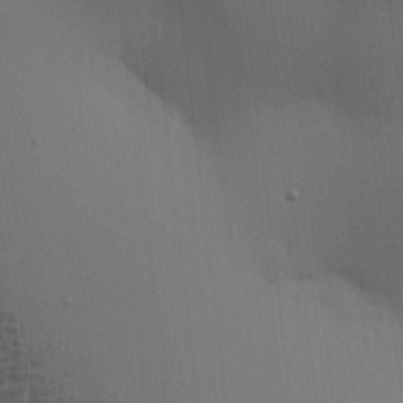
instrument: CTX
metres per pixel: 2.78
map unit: lAa
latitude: 5.4804
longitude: -112.9703
